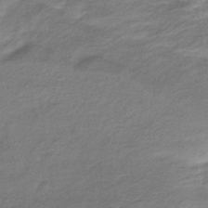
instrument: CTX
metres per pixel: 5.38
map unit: lHb
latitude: -36.8597
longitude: 71.9178
